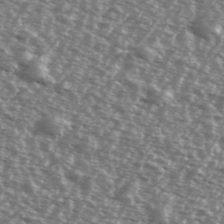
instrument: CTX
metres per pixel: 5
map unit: Ave
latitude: 38.9325
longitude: -112.0822
